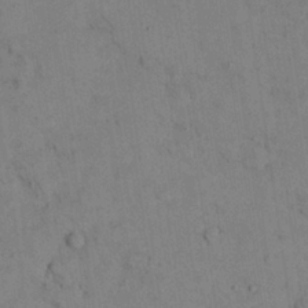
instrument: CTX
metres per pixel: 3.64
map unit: Nhu
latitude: 28.3845
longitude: -72.5735
